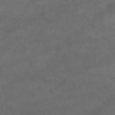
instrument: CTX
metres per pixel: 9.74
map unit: HNb
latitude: -44.9920
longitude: -37.1970
